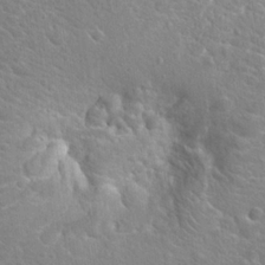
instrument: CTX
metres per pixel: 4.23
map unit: Hto
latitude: 21.4049
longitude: -39.6316
